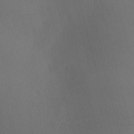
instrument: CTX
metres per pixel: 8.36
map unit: Hve
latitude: 14.2901
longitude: -90.8569
